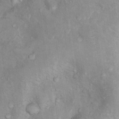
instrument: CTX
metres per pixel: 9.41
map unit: Nhu
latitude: 9.9150
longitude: -25.0647
